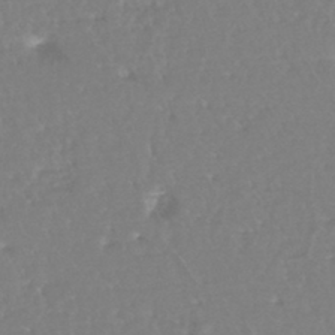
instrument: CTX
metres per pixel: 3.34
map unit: eHh
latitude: -45.3699
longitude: -29.3293
